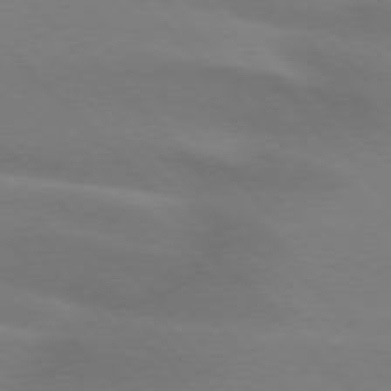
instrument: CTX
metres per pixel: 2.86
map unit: lApd
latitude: 75.2348
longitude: -61.7827
